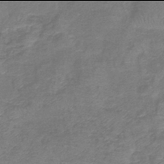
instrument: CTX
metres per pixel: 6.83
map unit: lHb
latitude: -42.0094
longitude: 78.9541
